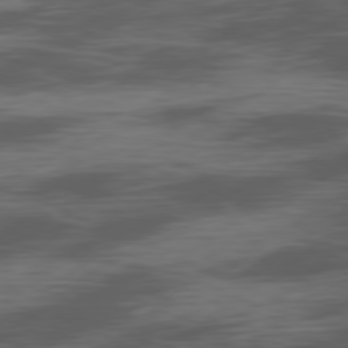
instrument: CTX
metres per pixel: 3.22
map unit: Ap
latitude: -80.3684
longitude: -62.8380
